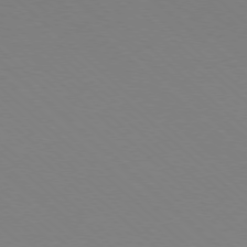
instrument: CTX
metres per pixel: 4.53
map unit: Ap
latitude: -78.0850
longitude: -91.4426
